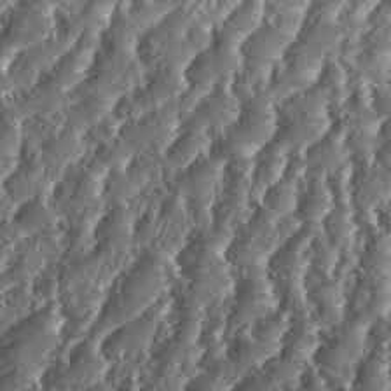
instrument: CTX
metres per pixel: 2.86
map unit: eHh
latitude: 34.6679
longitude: -136.9514
